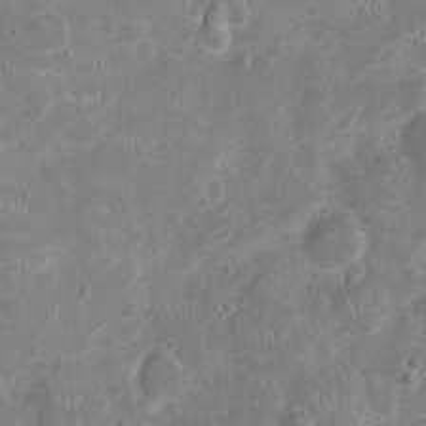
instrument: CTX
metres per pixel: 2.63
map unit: Ht
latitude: -4.3873
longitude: -15.7828
